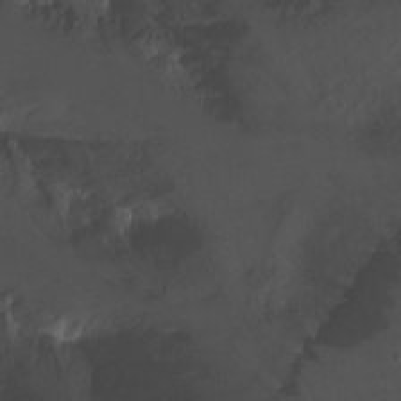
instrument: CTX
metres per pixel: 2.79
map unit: Ht
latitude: 1.6316
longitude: -35.9528
